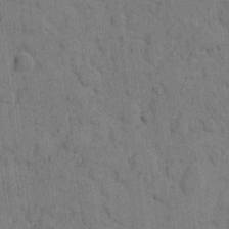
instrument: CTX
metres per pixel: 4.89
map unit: eHh
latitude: 9.8395
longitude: -66.2333
